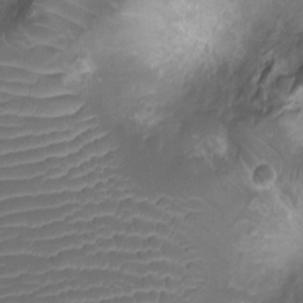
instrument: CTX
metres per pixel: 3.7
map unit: Ht
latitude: -9.0675
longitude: -20.8947
